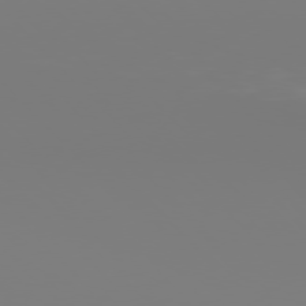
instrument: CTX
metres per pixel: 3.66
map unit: Hpe
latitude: 76.3089
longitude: -136.6869
